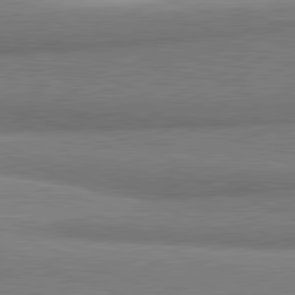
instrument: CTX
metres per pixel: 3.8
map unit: lApd
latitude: 81.4237
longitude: 164.6708
